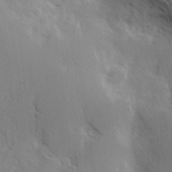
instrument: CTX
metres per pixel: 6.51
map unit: Hve
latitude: 2.4790
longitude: -123.8394
